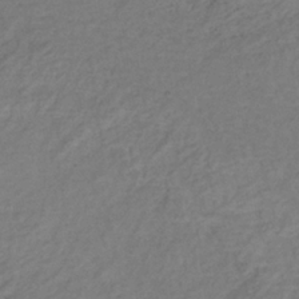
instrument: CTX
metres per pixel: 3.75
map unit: lHb
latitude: -35.5021
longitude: 66.4062
